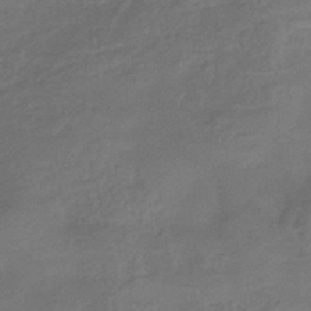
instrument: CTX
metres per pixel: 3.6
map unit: eHb
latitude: -35.8044
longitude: 81.8800
